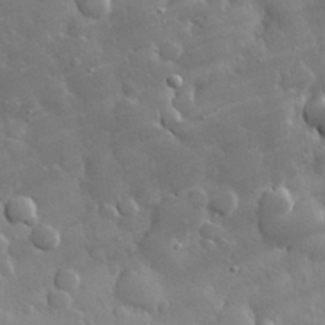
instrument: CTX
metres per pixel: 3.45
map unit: eHh
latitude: 30.1200
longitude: -78.7813
